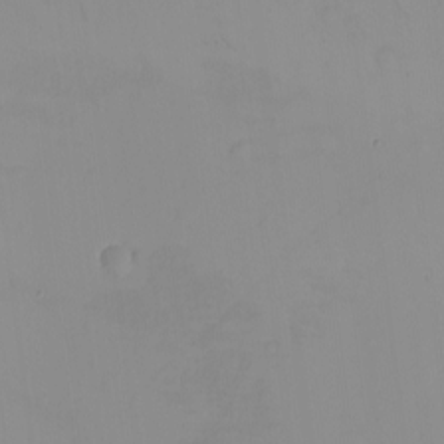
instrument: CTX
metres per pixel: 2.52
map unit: eHh
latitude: -9.5966
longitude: -66.3467
